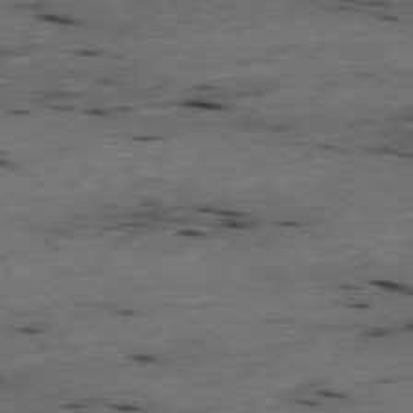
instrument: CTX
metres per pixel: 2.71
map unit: Ap
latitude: -78.8219
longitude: -89.9151
